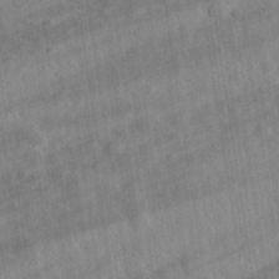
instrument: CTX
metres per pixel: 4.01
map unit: eHh
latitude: 33.1403
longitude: -78.4034
